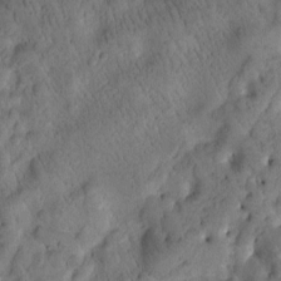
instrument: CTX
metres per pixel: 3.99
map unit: Htu
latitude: -1.7100
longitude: 170.3684
